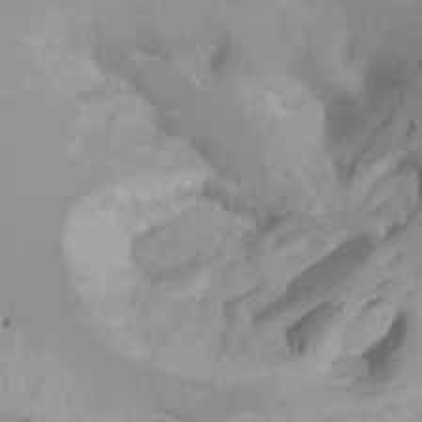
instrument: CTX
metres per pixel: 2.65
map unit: Ht
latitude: -2.1983
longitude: -61.9906
